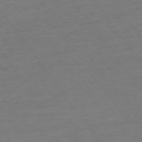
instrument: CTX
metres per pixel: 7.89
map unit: Ap
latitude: -74.9353
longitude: -80.8380
